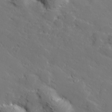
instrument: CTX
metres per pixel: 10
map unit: lHvf
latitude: 26.7057
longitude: 142.9730
